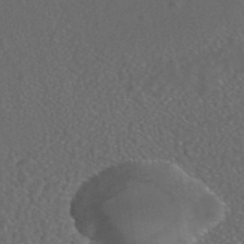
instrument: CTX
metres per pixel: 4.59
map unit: ANa
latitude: 44.4223
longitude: 24.2739
